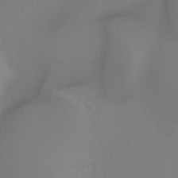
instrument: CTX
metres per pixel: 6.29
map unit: Ht
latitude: -9.4454
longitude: -46.4601
